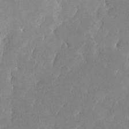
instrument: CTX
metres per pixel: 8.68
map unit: Nhe
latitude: -1.7478
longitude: -58.7246
